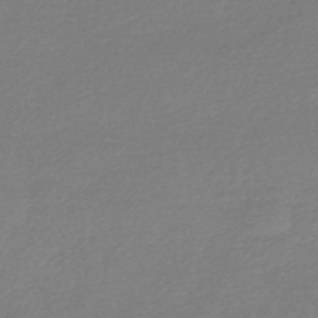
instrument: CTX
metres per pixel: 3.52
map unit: HNhu
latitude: -44.2740
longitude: 93.5021
